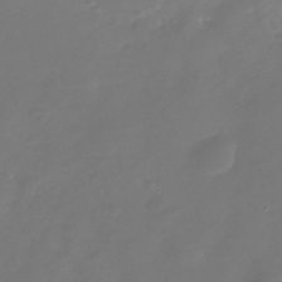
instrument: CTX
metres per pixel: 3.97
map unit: Nhu
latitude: -28.3495
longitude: -68.2523
